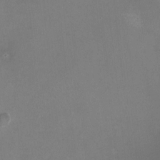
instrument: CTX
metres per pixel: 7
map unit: HNhu
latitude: -0.5196
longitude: -3.1592
